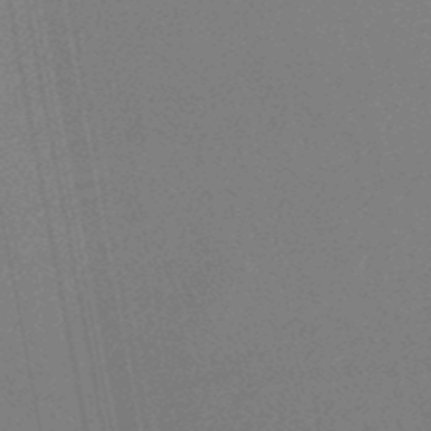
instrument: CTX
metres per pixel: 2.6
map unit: lHb
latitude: -48.5574
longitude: 68.4440
